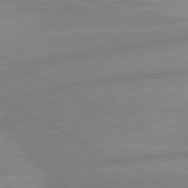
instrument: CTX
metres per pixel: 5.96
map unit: lApd
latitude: 80.7435
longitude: -168.2901
